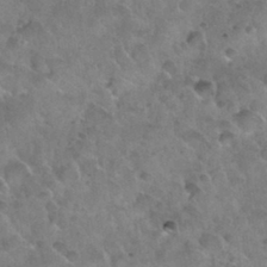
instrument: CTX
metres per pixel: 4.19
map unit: Nhu
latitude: 30.3468
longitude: -54.1956
